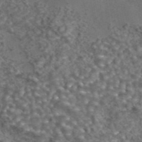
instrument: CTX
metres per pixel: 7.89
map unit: eAb
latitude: 43.4427
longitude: 105.5021
